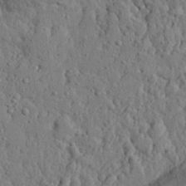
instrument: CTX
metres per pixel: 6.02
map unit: eHh
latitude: 26.9514
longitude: -77.5371
